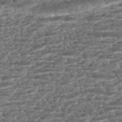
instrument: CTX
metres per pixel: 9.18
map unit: HNhu
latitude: -46.0472
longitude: 105.9367
